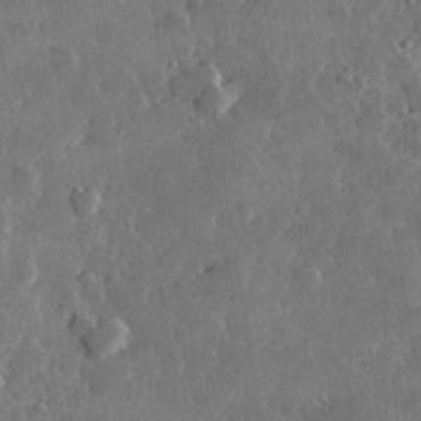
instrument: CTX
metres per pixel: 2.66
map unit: lHvf
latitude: 33.1403
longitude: -90.3467
